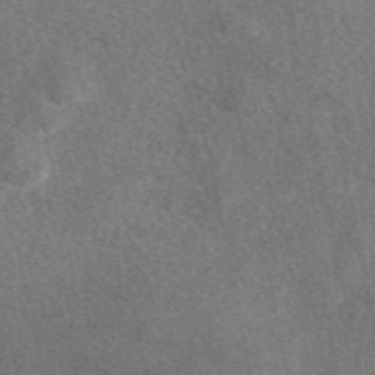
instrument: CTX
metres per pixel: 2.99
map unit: eAb
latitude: 48.3467
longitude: 116.9541
